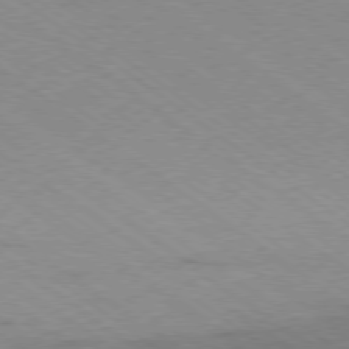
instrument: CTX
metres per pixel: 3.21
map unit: Ap
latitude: -79.1809
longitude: -99.3859
